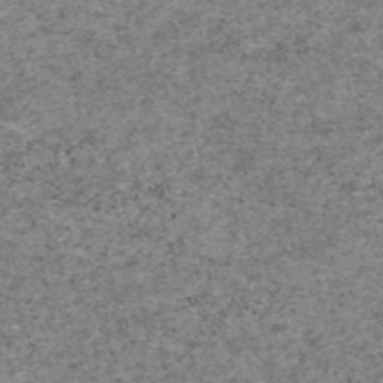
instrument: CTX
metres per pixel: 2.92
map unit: eAb
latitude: 46.9892
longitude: 118.6141
